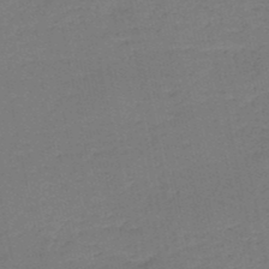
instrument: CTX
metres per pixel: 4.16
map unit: HNb
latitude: -50.4251
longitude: -48.8947
